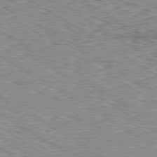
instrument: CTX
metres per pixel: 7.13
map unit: Ap
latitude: -80.3684
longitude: -51.6316
